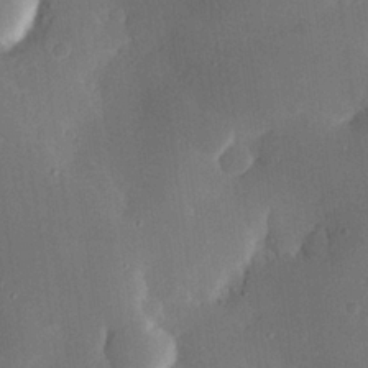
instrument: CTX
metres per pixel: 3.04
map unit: Hve
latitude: 24.8191
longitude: 150.7652
